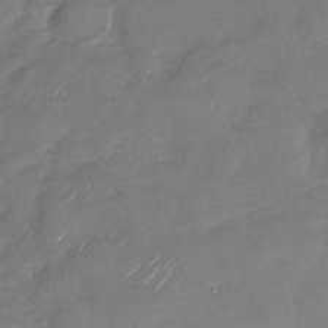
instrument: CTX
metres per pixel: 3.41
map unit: Nhu
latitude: -27.6910
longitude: -62.3090
